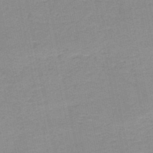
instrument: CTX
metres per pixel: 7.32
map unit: HNb
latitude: -49.8234
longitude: -49.1970
